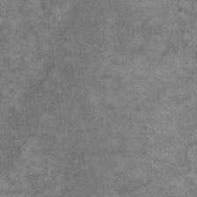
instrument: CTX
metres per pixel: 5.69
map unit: eHh
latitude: 13.3671
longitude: -64.3278
